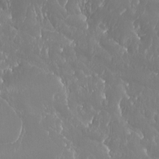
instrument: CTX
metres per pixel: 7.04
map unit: Ht
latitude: -15.6344
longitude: -44.3278
